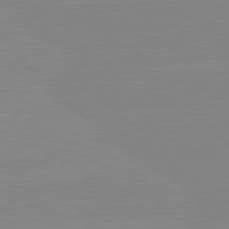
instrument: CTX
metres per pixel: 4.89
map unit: lApd
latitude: 81.6694
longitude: -156.6679
